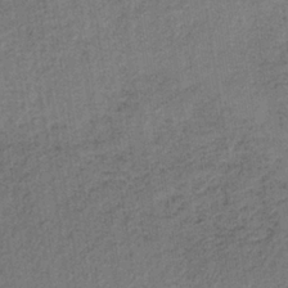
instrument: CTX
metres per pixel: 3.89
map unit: lHb
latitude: -34.8975
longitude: 62.7841
